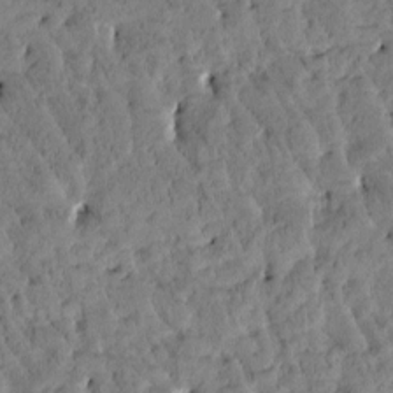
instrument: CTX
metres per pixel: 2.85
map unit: Htu
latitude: -2.9541
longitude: 176.1606
